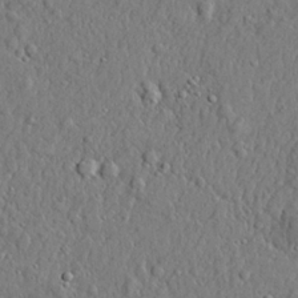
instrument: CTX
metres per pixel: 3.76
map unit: lHvf
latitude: 21.9528
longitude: 143.5966
